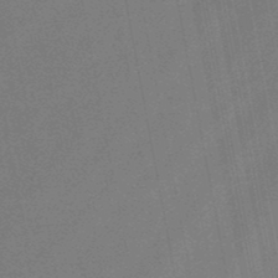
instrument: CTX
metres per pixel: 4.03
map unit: lHb
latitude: -48.0283
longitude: 68.4251
